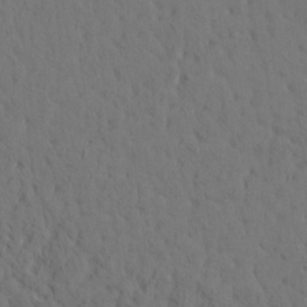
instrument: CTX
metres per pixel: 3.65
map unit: eHh
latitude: -1.3510
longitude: 17.8234
